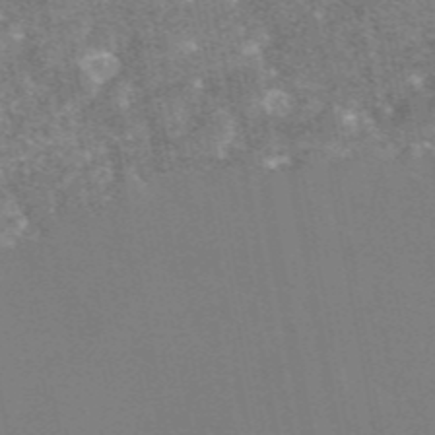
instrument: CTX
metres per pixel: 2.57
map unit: eAb
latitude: 47.0459
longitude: 121.4076
